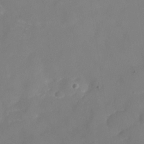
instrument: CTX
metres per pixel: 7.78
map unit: Nhe
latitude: -36.4440
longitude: -87.0269
